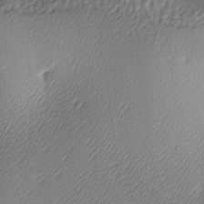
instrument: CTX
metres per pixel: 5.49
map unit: lAa
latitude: -5.8611
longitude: -122.5546
